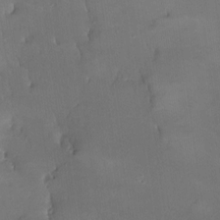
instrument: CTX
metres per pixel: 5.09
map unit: Nhe
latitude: -26.8030
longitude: -110.8758
